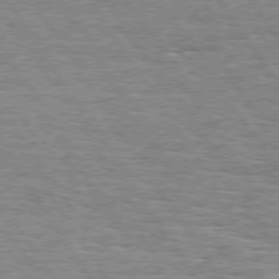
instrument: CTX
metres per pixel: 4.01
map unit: Hpe
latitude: 74.2523
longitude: -138.0633
